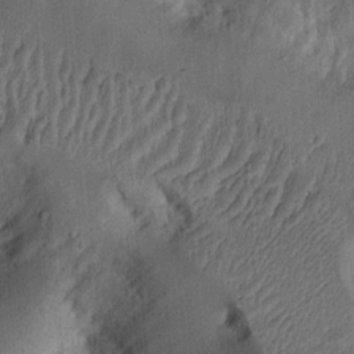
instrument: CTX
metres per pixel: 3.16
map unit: Ht
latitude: 13.7450
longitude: -74.4034
